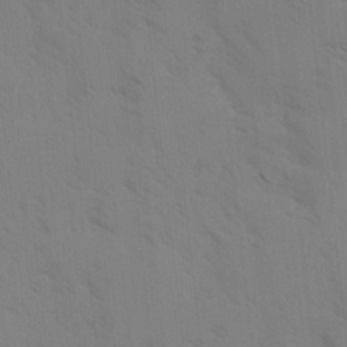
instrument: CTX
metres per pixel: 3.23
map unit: Ave
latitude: -0.9353
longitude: -111.7450
